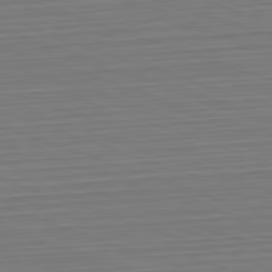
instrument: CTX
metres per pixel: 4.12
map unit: Hpe
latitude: -82.6896
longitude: 13.6155
